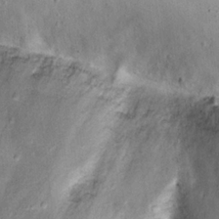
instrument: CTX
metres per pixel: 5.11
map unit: eHh
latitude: 22.7813
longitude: -67.8016
